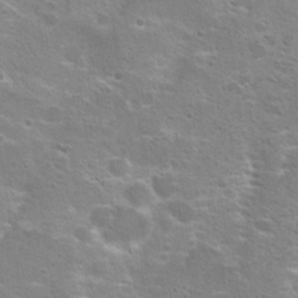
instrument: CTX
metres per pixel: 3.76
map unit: Hto
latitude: 19.1025
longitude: -41.7071
